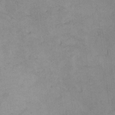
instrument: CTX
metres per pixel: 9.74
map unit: eHh
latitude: -8.1606
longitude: -68.2522
